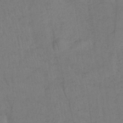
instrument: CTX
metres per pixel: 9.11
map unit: HNb
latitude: -32.5196
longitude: 63.5021
